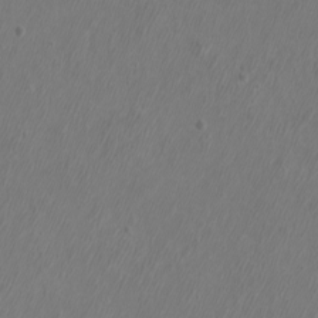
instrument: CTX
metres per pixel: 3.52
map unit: eHh
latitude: -7.0864
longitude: -76.1389
